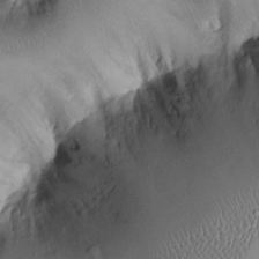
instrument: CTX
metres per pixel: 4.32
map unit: Ht
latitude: -2.6896
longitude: -13.3482
